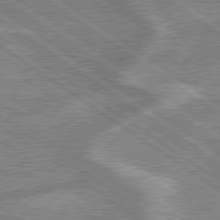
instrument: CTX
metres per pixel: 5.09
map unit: lApd
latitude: 79.1403
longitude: -170.0444
